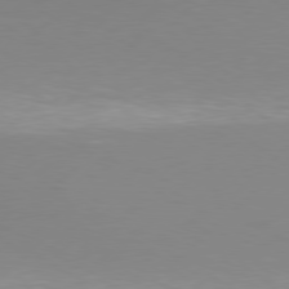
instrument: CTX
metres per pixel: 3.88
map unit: Hpe
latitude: 77.6505
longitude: -131.7072
